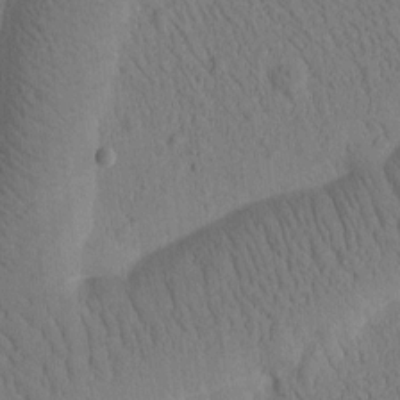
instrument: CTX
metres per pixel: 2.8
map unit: Htu
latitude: -2.7841
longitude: 173.0108
